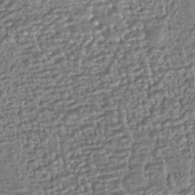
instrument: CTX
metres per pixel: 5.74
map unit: HNhu
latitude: -43.4265
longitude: 98.9542
